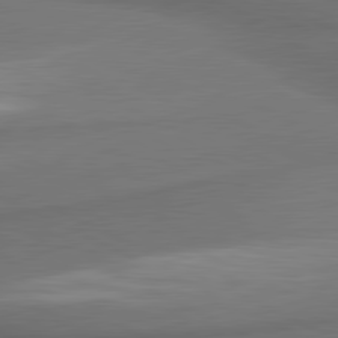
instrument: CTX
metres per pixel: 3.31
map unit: lApd
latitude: 81.1214
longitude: 175.4265
